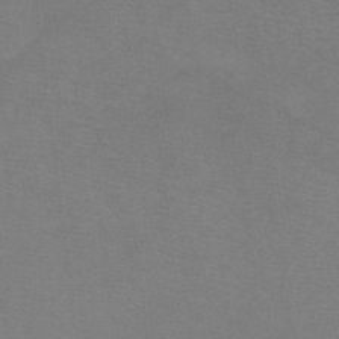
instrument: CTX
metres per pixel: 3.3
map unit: Ht
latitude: -7.1809
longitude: -35.4237
